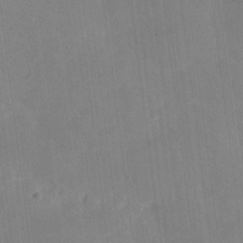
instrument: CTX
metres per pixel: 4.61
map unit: eHh
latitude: 4.2711
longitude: -67.8772
